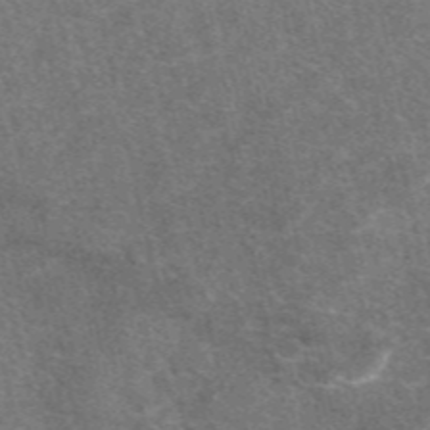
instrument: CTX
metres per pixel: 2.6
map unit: eAb
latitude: 47.2726
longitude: 119.2376
